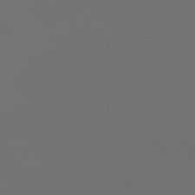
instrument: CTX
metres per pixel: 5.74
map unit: Ap
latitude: -75.7100
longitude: -76.3089
